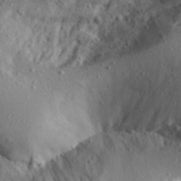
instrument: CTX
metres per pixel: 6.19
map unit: Aa
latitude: 29.6127
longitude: -133.7450
